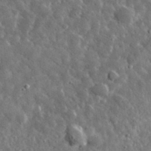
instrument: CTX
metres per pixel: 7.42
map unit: lHvf
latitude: 35.8961
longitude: -88.7247
